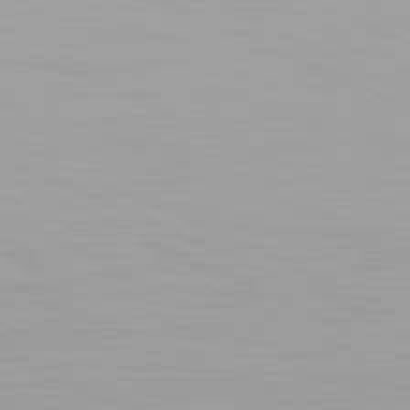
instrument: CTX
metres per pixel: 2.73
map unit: Hpe
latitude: -81.6344
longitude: 19.3510
